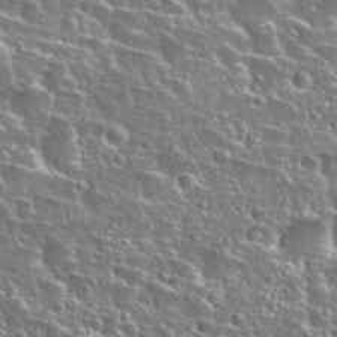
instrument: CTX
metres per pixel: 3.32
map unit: Hto
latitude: 27.1970
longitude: -50.5734
